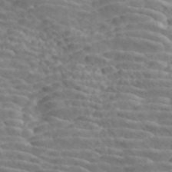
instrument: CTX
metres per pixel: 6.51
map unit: ANa
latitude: 46.2523
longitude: 49.2187
